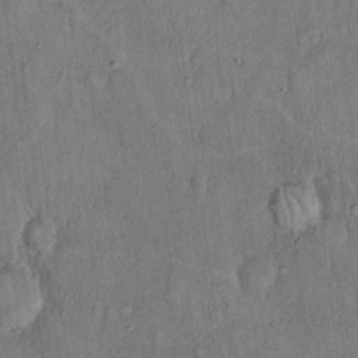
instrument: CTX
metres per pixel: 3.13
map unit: Hto
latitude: 18.3656
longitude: -61.5182
